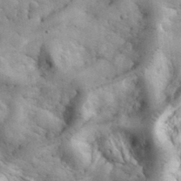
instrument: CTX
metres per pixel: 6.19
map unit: eHh
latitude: 35.2348
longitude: -68.2334
